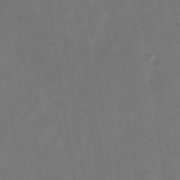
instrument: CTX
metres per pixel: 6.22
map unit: Nhu
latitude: -28.8786
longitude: -69.5938
